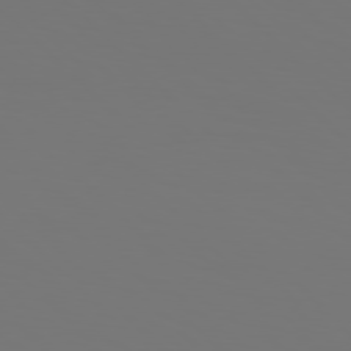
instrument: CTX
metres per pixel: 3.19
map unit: Hpe
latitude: 77.1403
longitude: -134.1577
